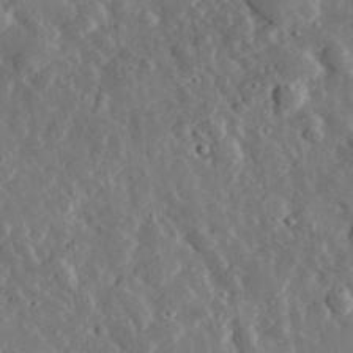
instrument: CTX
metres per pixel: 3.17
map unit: lHvf
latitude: 33.6316
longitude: -82.2711
